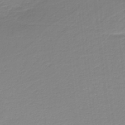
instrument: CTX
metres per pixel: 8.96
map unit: HNb
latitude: -36.9919
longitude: 55.7100
